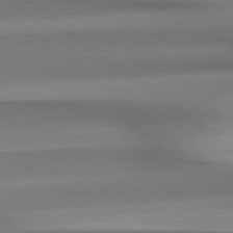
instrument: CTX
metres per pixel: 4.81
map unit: Hpe
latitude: 78.9703
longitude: -133.3482
